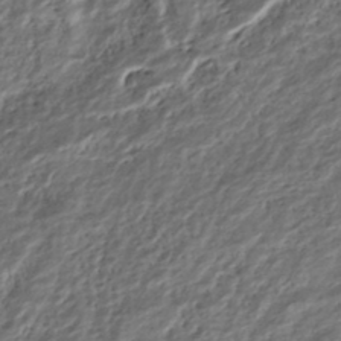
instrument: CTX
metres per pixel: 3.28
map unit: ANa
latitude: -44.9542
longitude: 106.2551
